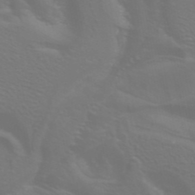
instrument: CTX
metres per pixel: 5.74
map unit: ANa
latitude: 42.7435
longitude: 23.3510
